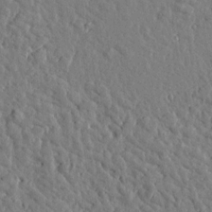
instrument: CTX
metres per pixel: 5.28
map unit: Htu
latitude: 1.0080
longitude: -179.0459
